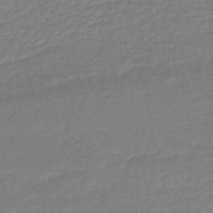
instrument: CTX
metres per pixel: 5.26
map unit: lHb
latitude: -45.0109
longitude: 59.6532
